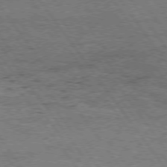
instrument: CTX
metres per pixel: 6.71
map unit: Hpe
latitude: 74.7435
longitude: -151.8772
